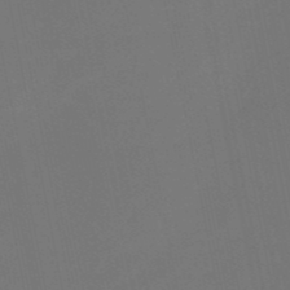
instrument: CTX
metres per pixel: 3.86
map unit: eHb
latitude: -50.5196
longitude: 69.1809
